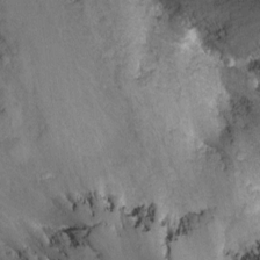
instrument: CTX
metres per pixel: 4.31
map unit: Nhu
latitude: -7.9745
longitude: -72.3279
